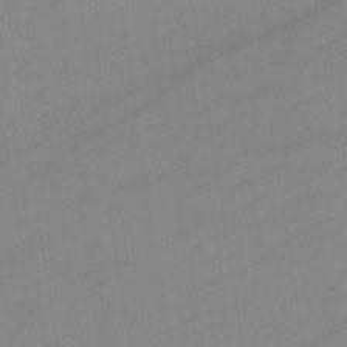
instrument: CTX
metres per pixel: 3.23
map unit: lHb
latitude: -35.1809
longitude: 73.0675
